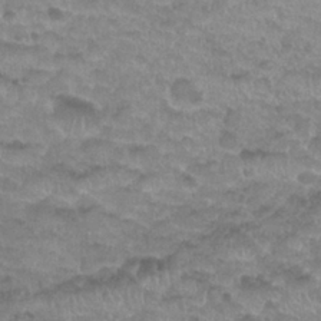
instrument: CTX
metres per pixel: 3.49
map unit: Nhu
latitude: 27.3482
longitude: -53.7261
